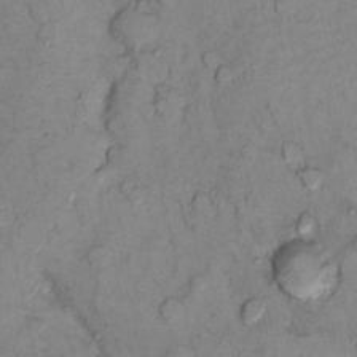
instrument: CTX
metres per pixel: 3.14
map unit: Nhu
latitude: 13.4993
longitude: -29.0080
